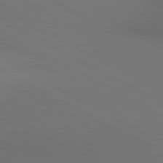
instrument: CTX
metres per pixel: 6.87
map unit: lApd
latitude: 80.4979
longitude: 140.0850
